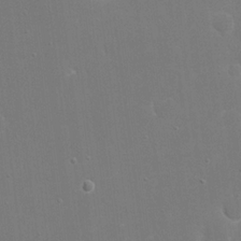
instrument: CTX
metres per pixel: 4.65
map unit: eHh
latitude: 19.9528
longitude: -69.4616
